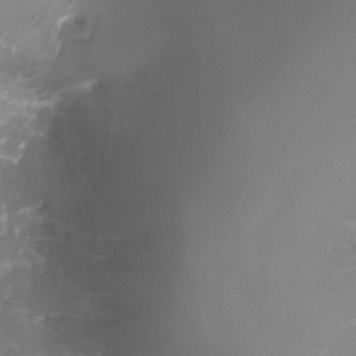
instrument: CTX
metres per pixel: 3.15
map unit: Nhu
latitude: 4.0444
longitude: -17.6127
